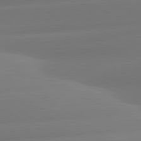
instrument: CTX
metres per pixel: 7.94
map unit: lApd
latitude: 81.0458
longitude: -160.4790
